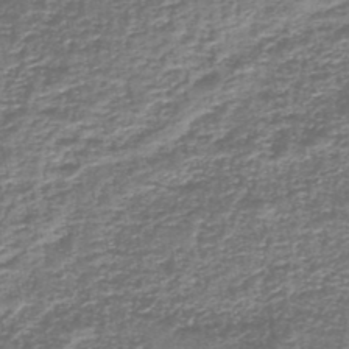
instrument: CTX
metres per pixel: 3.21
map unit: lHb
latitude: -43.7855
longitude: 53.7288
